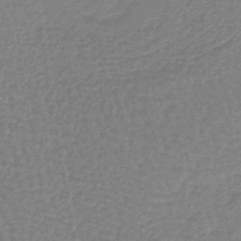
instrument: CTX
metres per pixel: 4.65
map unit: lHb
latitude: -40.1606
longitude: 63.0675
